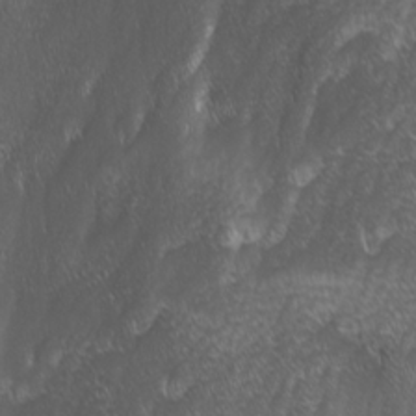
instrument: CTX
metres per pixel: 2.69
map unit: Ave
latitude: 9.6127
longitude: -105.4238
